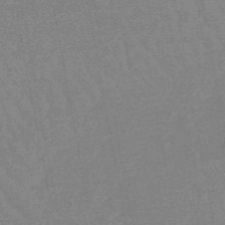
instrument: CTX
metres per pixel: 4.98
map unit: lHb
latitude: -48.0850
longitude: 82.4629
